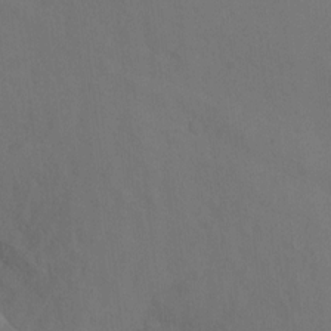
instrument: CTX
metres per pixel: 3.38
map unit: Ht
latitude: 1.2915
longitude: -33.5938
